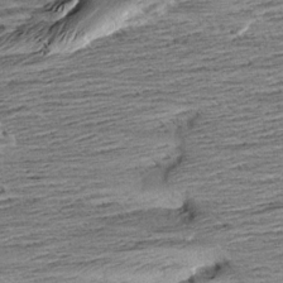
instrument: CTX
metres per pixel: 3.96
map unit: Aa
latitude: 8.4601
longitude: -139.9150
